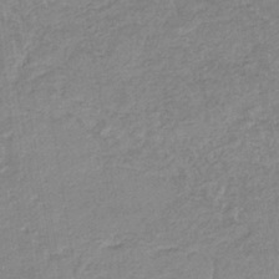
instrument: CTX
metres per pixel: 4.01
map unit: eHb
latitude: -35.8044
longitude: 77.3699
